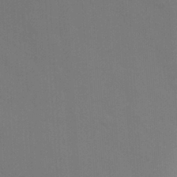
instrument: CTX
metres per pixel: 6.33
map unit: Nhu
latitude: -8.5952
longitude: -48.1956
